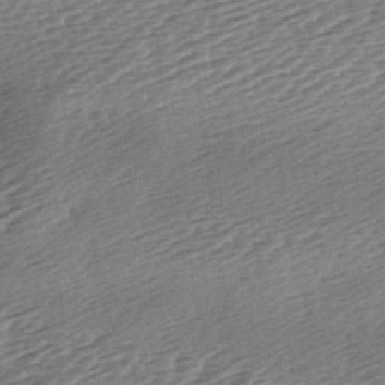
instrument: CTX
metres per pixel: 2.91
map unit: lAa
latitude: -2.8785
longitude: -127.0648
